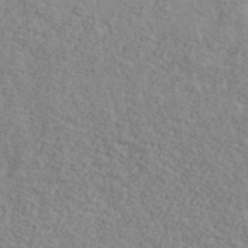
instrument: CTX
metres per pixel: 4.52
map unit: Ave
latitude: 41.5371
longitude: -109.6127
